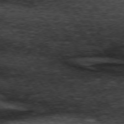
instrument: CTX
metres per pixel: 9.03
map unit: lApd
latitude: 73.6694
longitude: -76.1955
